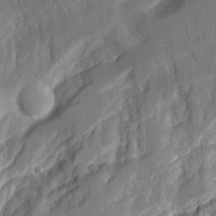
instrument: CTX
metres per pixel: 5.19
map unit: Aa
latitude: 12.2523
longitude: -125.9528
